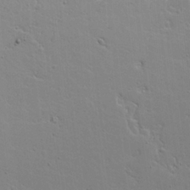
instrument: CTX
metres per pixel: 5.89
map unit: Aa
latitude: 18.5734
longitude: -126.2901
